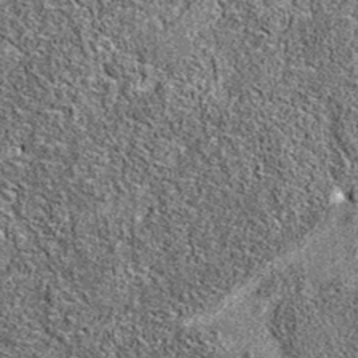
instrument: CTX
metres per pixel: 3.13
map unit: eAb
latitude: 36.5923
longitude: 105.7288
